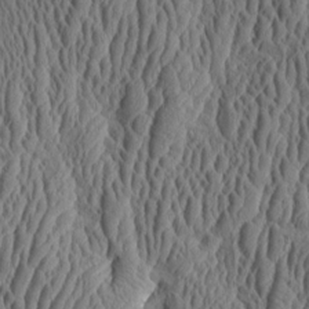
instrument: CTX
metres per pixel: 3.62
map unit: Aa
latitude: 9.5938
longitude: -129.8583
